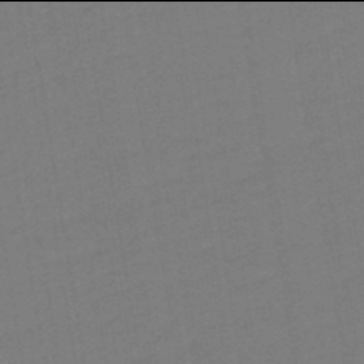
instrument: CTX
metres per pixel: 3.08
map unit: lHb
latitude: -50.0094
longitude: 81.2376
